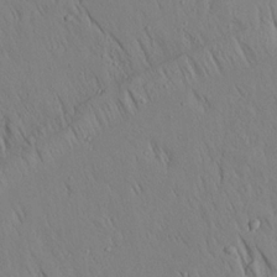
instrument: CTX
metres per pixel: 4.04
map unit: Aa
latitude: 19.3859
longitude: -147.6883
